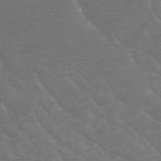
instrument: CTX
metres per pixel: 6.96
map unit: HNb
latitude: -50.0850
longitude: -47.5560
